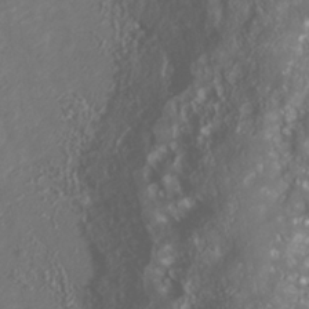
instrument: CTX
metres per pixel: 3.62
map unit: Nhu
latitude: -40.1606
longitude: -83.2537
